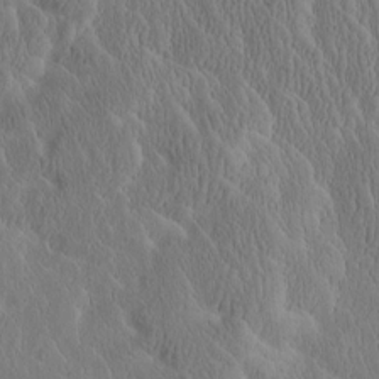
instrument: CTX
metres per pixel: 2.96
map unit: Htu
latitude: -2.5006
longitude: 167.8989
